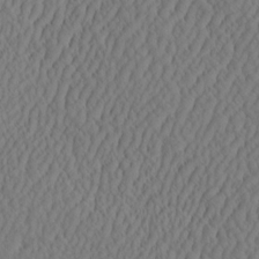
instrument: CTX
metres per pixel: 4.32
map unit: eHh
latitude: -2.9541
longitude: 16.8408
